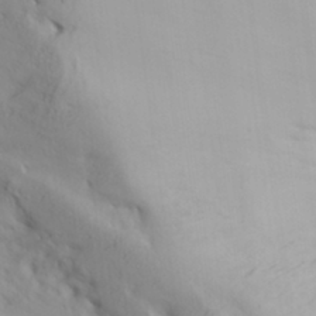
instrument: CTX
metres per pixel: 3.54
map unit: Hve
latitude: 32.4979
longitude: 149.0298
